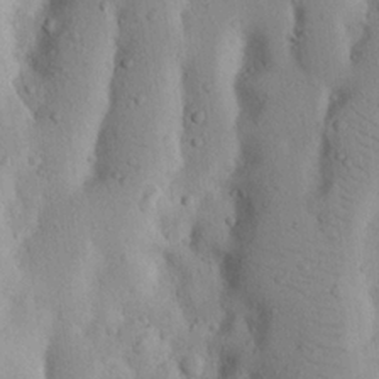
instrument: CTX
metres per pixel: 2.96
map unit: Nhu
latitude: 20.6302
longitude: -73.9339
